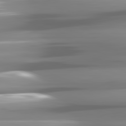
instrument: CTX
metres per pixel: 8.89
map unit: lApd
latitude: 81.7072
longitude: -141.4615
